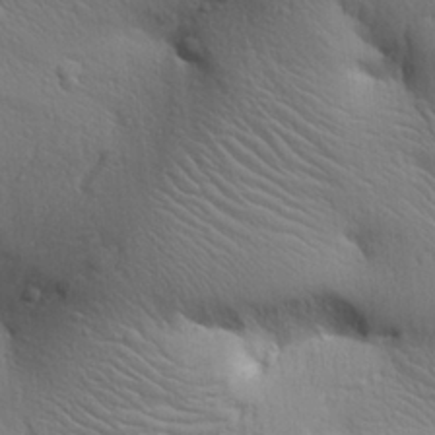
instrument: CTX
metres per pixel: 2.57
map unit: Aa
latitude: 27.0459
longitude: -138.2145
